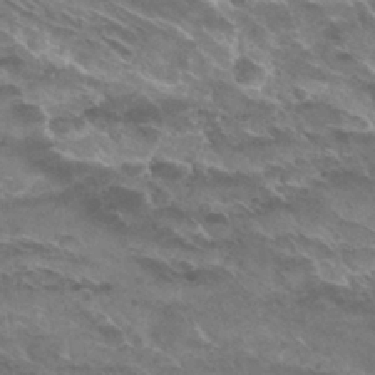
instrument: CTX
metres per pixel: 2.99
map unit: Hto
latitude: 30.1011
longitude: -44.1389
